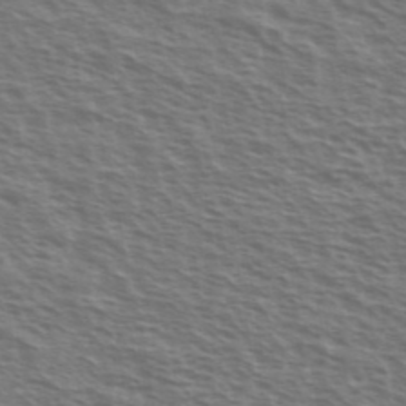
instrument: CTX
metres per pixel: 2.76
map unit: Ave
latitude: 37.9906
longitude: -111.2726
